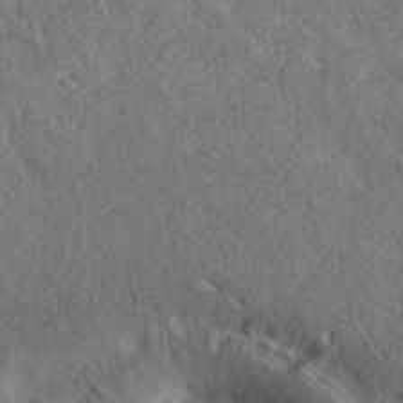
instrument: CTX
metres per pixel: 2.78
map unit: ANa
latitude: 40.0255
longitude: 18.1795
